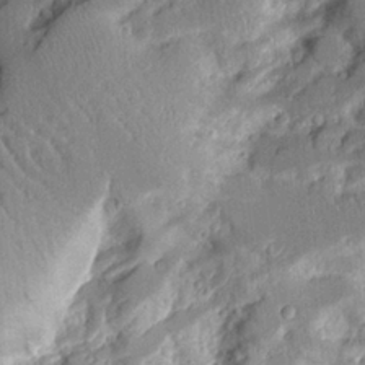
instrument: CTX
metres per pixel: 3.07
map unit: Aa
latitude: 11.8395
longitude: -126.1956
